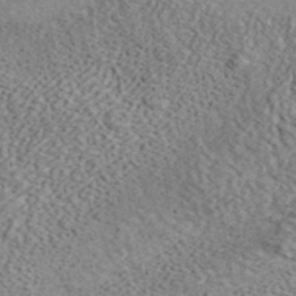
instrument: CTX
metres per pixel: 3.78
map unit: ANa
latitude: 45.3481
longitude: 45.2754
